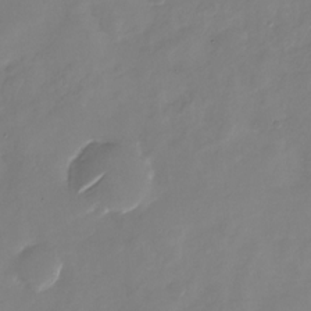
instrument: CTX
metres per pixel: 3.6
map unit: Nhu
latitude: -27.5966
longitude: -76.0255
